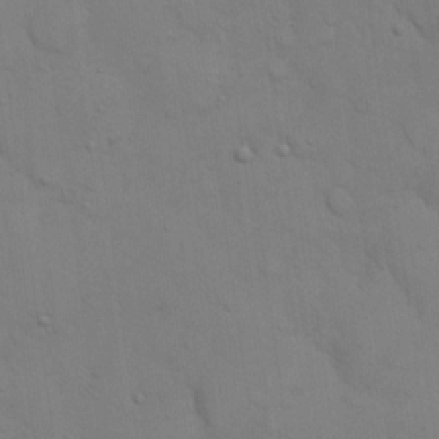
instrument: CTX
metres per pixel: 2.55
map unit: eHh
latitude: 17.5749
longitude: -63.0837
